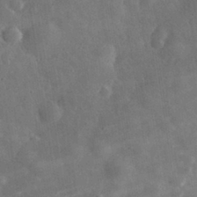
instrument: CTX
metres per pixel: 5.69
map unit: eHh
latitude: 32.3656
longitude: -78.8380
